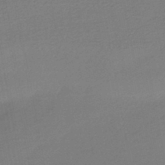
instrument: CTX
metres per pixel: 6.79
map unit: HNhu
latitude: -45.0486
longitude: 94.1227
